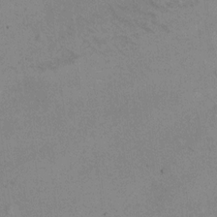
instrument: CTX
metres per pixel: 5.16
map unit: Hto
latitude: 11.7828
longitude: -59.5182
